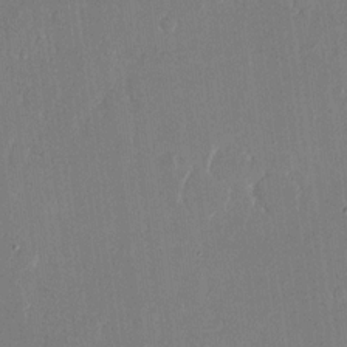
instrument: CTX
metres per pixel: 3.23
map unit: eHh
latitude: 14.8002
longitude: -69.9339
